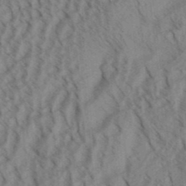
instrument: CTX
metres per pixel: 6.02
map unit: Aa
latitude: 30.9703
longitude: -138.6490
